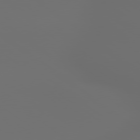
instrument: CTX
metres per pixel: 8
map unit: lApd
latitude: 79.5182
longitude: 177.0298
